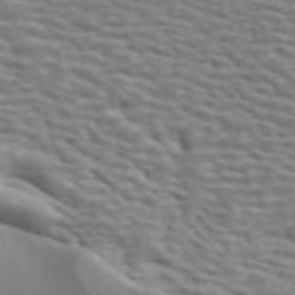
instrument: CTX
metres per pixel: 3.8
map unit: ANa
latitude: 44.8569
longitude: 28.3684
